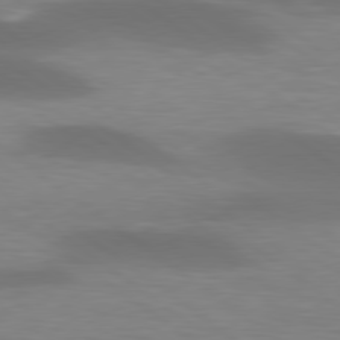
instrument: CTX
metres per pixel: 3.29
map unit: lApd
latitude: 79.4616
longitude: -47.4805
